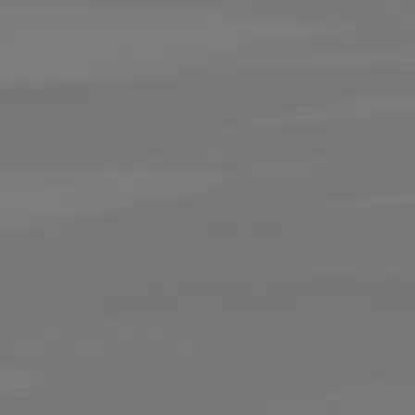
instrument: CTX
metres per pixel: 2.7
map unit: lApd
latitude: 82.6868
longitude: 155.1620
